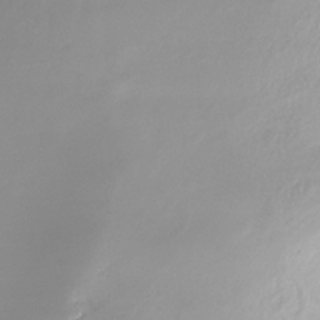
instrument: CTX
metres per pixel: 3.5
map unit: Nhe
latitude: -28.4629
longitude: -110.7813
